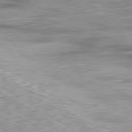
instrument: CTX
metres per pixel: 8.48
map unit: Ap
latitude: -79.8233
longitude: -74.1389
